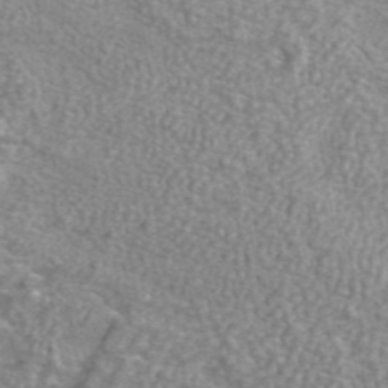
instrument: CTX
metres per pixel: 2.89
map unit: ANa
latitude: 42.5546
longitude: 26.8974
